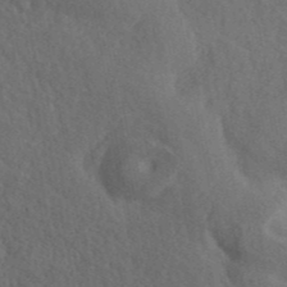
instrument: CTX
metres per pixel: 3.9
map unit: ANa
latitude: 42.3278
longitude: 52.0472
